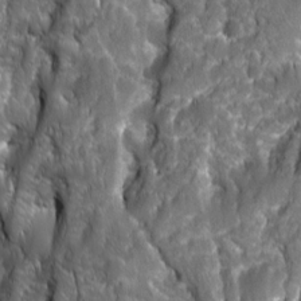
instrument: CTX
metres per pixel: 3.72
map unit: Ave
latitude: 15.9717
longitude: -133.3482
